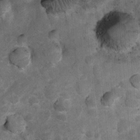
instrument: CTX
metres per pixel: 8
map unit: Nhu
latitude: 6.8758
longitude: -23.3671
